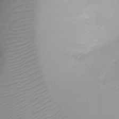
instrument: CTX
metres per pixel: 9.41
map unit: Ht
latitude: -6.2550
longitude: -29.3481
